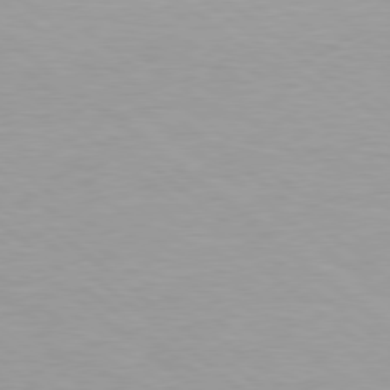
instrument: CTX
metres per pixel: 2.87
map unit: Hpe
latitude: 78.3656
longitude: -141.4237
